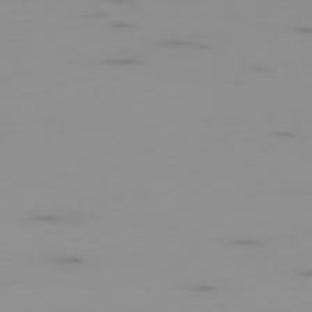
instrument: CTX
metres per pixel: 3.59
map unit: Hpe
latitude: -76.4629
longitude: -10.5357
